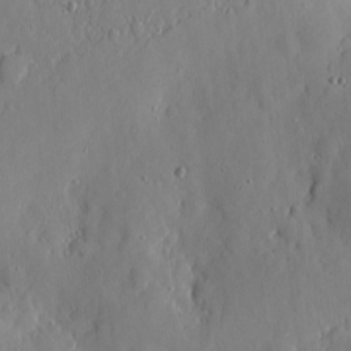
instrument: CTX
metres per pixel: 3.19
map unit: eHh
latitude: 6.1956
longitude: -72.6491
